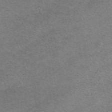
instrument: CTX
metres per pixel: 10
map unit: eAb
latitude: 45.3670
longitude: 103.2187
